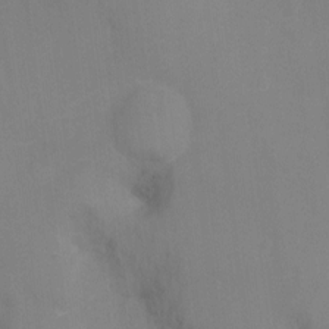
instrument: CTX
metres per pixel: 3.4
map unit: Nhu
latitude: -10.6708
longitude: -36.5924
